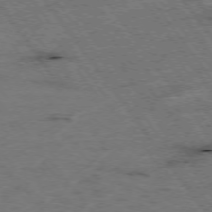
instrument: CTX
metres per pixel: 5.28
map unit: Hpe
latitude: -75.5966
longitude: -22.8380
